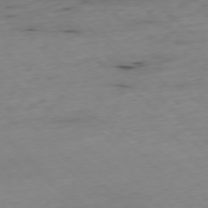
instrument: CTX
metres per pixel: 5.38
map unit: Ap
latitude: -77.5588
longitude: -90.0822
